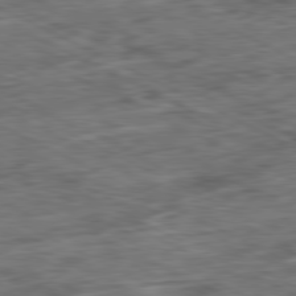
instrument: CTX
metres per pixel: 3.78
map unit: Ap
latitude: -81.0109
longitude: -72.5546
